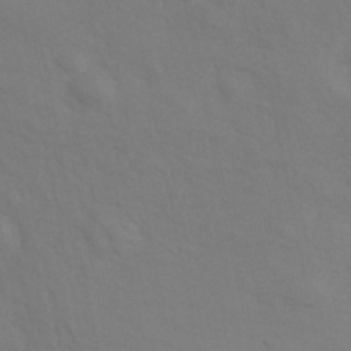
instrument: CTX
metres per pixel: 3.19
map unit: Hve
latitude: 33.7072
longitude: 150.7274
